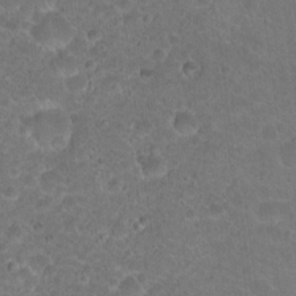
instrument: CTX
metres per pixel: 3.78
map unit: Hto
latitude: 18.3656
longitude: -40.1955
